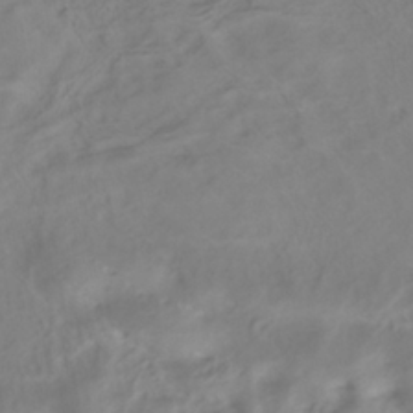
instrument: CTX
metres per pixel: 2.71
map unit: ANa
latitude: -38.2929
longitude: 97.9556
